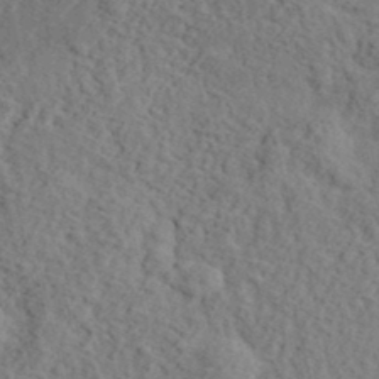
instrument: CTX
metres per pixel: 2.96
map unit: eHh
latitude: 36.4223
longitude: -78.7435
